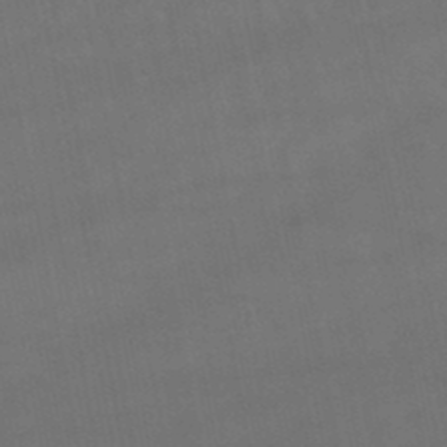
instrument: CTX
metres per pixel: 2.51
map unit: lHb
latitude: -47.7477
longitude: 73.7288
